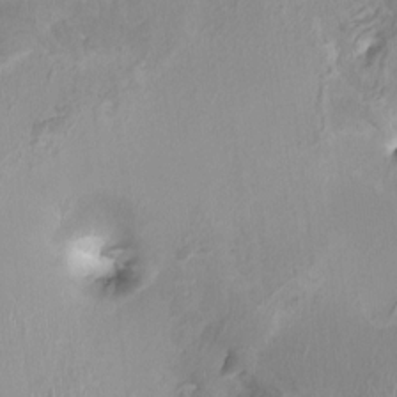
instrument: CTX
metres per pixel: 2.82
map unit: HNhu
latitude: -0.7275
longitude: -4.6868
